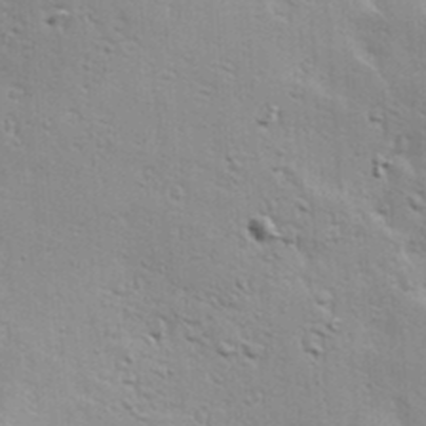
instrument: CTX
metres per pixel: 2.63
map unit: Hve
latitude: 23.2915
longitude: -97.0647
